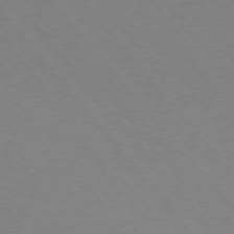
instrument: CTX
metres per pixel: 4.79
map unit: Ap
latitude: -76.1984
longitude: -70.8002
